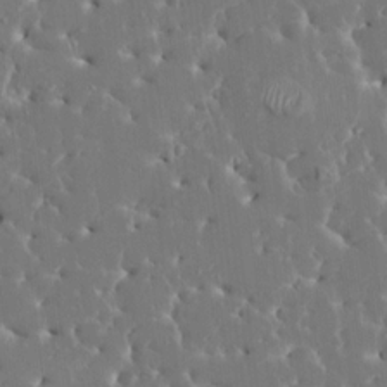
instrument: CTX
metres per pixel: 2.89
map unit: HNhu
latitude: 6.4979
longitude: -4.9136
